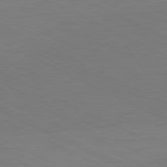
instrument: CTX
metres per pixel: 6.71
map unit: Ap
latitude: -81.8045
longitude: -71.7827
